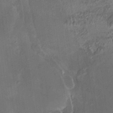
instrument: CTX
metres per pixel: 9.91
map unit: HNhu
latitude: 5.5371
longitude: 12.5952
